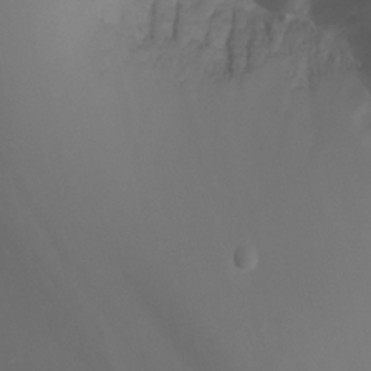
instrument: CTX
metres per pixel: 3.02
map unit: Nhu
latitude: -4.5573
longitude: -89.9717
